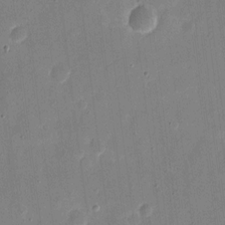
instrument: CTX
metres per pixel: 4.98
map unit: eHh
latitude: 10.6113
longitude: -68.9514
